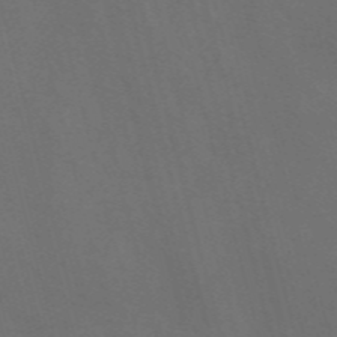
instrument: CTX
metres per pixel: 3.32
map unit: Nve
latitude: -57.8800
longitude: 64.8975
